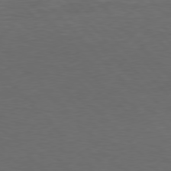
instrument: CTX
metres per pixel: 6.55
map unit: Hpe
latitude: 77.3292
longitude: -124.6679
